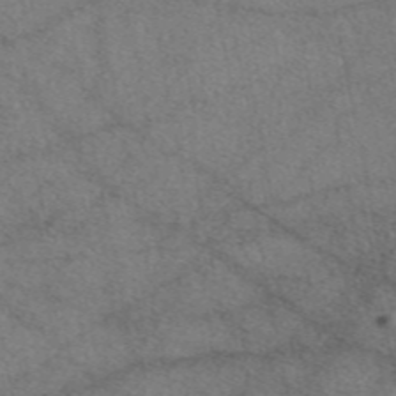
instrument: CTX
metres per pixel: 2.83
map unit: eAb
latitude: 48.0255
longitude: 110.3117
